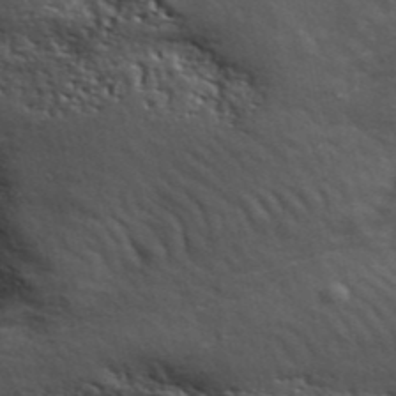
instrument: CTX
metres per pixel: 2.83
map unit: ANa
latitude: 42.9892
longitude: 48.1417
